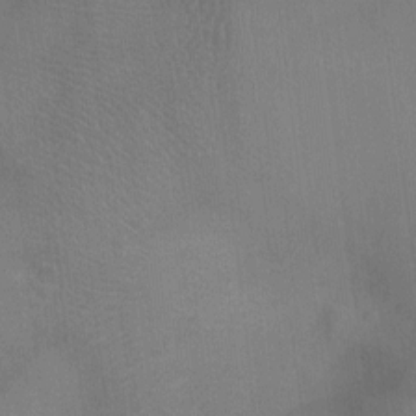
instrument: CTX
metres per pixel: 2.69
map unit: Ht
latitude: -4.3684
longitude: -17.0836
